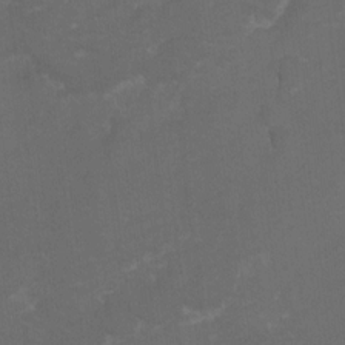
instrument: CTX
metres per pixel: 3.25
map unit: Hto
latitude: 5.0647
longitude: -32.2711
